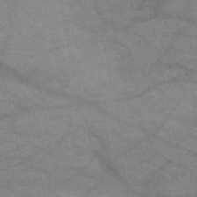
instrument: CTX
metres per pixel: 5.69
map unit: HNb
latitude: -52.5006
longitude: -42.9325
